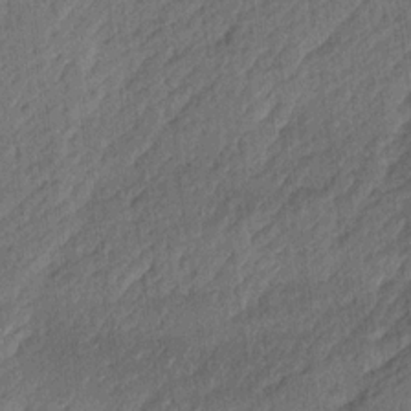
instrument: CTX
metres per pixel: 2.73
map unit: Ave
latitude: 16.8947
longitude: -138.4790
